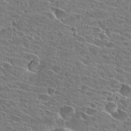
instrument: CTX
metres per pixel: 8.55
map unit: Hto
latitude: 26.7435
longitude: -43.6316
